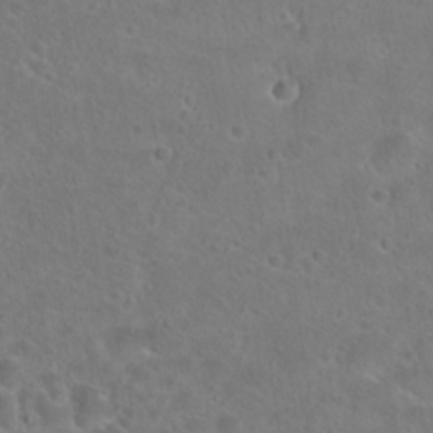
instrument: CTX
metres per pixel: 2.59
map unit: Hto
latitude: 22.8380
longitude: -45.7638
